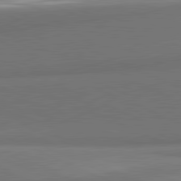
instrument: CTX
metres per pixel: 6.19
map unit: lApd
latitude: 81.8205
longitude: 153.3131
